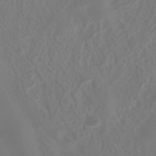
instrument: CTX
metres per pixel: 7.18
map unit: HNhu
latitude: -40.5574
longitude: 99.7477
